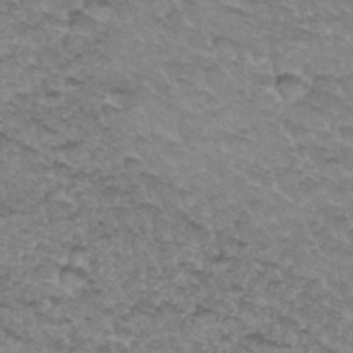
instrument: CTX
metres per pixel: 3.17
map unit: Hto
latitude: 34.2711
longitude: -47.7072
